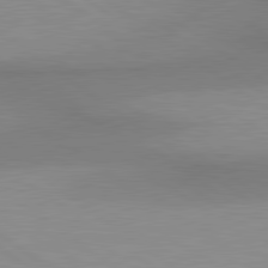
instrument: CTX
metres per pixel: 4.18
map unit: lApd
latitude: 80.5924
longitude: 161.9556
